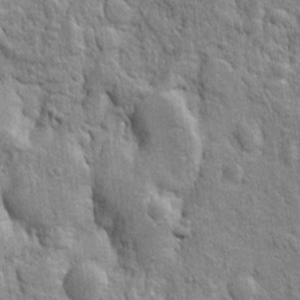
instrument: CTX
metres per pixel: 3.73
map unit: Htu
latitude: -4.6896
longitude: 150.9163
